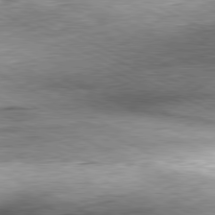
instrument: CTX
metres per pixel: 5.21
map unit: Hpe
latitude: -81.4644
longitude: 10.2173
